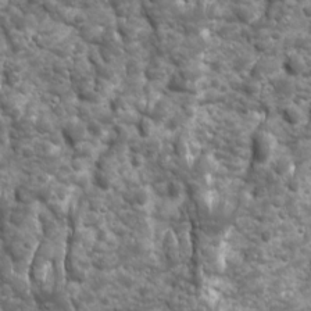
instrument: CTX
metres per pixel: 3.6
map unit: Ave
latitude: 16.6491
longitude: -133.4426
